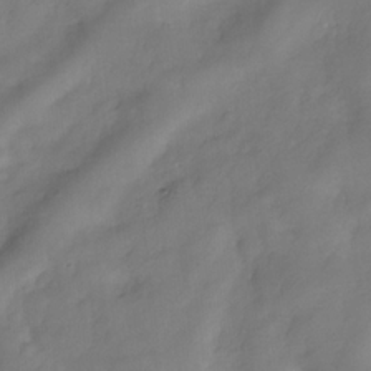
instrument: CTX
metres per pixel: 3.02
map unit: Hve
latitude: -32.1417
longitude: 94.5384
